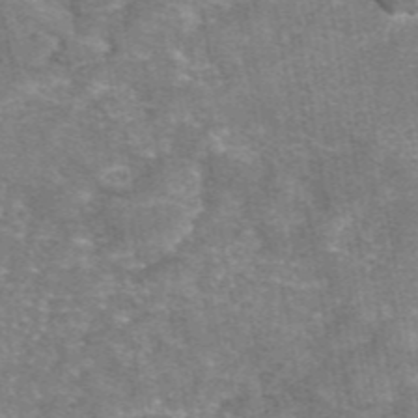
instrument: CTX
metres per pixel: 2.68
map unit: eAb
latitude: 46.6491
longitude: 102.7652
